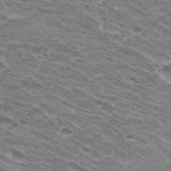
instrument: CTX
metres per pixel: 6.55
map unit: Hto
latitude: 31.8962
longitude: -42.1578
